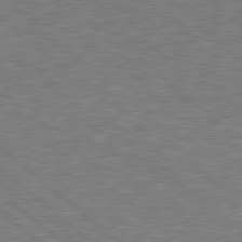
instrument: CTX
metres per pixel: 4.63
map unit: Hpe
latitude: 78.6113
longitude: -169.8206
